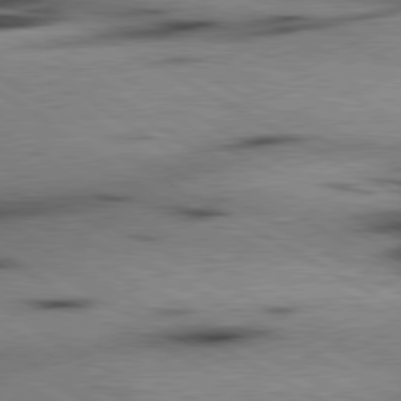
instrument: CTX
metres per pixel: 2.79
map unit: lApd
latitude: 80.1956
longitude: 162.0094
